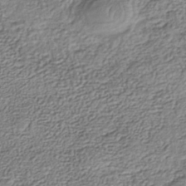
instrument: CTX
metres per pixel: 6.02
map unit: Nhe
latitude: -40.2928
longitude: -110.8947
